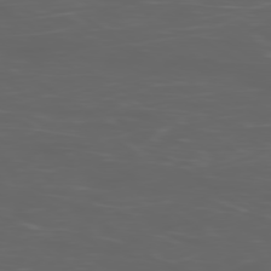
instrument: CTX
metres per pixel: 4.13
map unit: Ap
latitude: -78.8408
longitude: -75.8583
